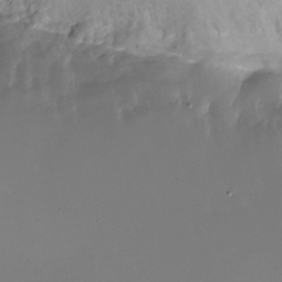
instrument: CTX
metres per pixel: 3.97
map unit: Nhu
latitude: -27.0675
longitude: -73.5183
